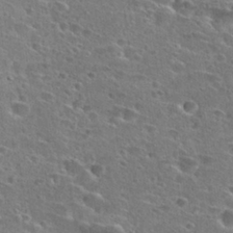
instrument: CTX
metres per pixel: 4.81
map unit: Hto
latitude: 26.3089
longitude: -45.6505
